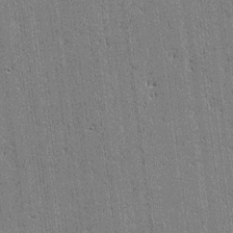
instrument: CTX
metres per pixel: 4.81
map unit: lAvf
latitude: -1.2187
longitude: -106.5357
